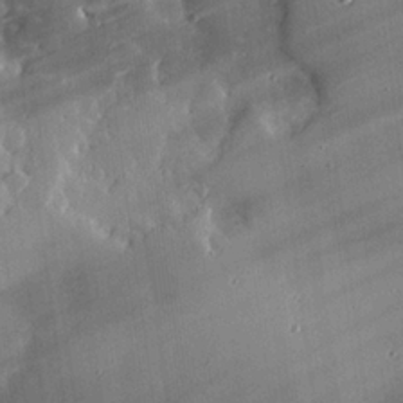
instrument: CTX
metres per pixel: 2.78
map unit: eHh
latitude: 24.7624
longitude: -90.6868
